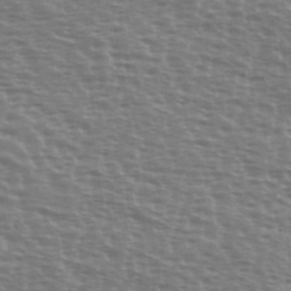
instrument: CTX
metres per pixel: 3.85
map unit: Ave
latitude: 38.2145
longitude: -112.8947
